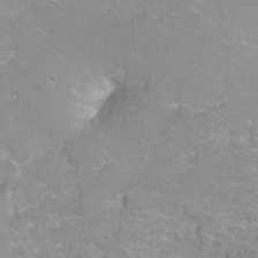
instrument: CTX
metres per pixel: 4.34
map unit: Ht
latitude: 2.8947
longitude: -33.5560
